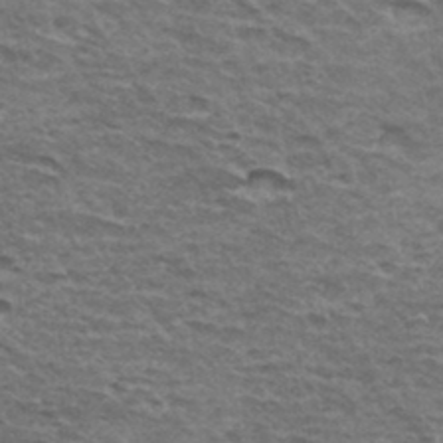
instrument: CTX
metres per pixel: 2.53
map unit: Hto
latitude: 34.8758
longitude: -42.9514
